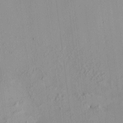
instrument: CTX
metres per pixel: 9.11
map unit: HNhu
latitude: 8.0822
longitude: 13.6344
